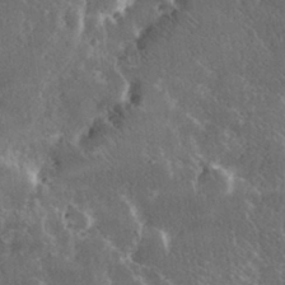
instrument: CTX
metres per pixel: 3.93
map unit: lHvf
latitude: 31.8584
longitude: -91.8205
